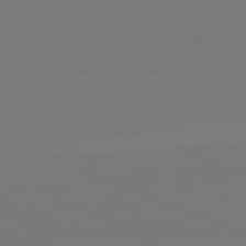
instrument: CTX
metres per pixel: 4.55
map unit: lApd
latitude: 81.8205
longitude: 147.7099
